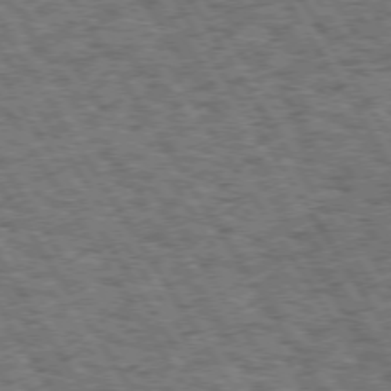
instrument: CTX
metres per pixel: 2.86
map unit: Hpe
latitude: 73.5560
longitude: -126.3467
